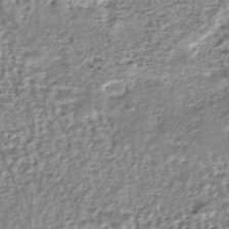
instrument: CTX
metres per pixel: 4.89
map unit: ANa
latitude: -44.7652
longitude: 106.2551
